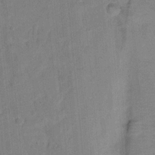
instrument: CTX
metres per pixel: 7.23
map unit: Nhu
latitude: 3.8016
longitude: -17.8205
